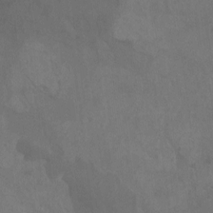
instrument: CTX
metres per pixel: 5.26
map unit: Aa
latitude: -7.6155
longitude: -80.1389
